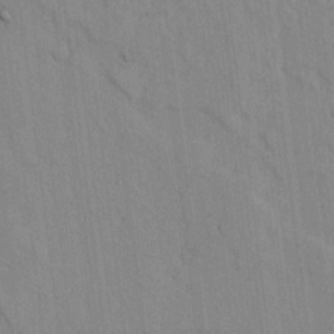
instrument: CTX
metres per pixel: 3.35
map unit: lAvf
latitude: 7.4993
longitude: 168.7652
